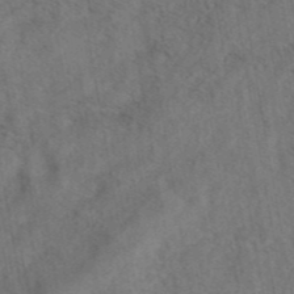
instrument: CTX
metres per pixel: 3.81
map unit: eAb
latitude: 43.0647
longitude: 107.3321
